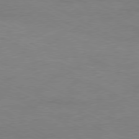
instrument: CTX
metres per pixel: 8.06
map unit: Ap
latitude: -76.9920
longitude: -74.6868
